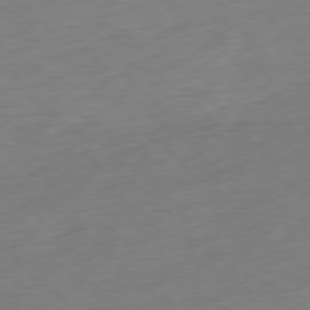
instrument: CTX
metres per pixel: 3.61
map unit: Ap
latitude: -77.9178
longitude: -78.7813
